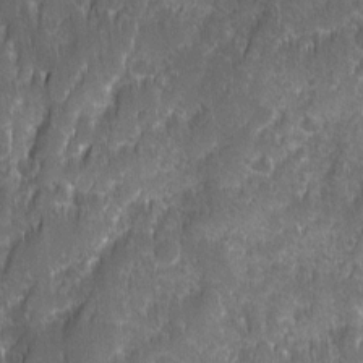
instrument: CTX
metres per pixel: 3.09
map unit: Ave
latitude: 9.8017
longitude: -104.8191
